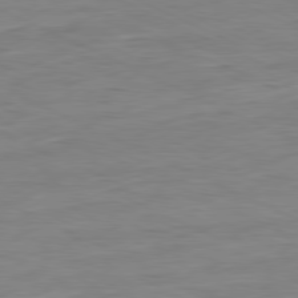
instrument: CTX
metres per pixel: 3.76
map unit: Ap
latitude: -80.9920
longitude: -82.2144
